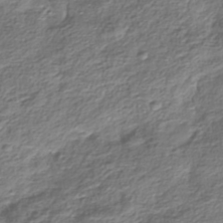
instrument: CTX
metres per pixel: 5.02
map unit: HNhu
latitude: -40.7463
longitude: 109.5588
